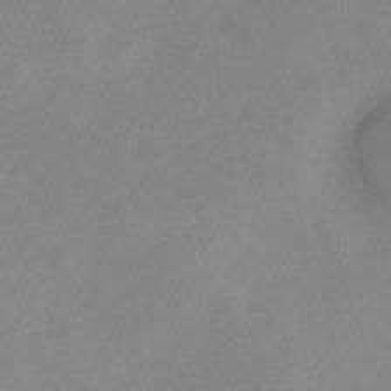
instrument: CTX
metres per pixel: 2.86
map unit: Nve
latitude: -23.0298
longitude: 106.8975
